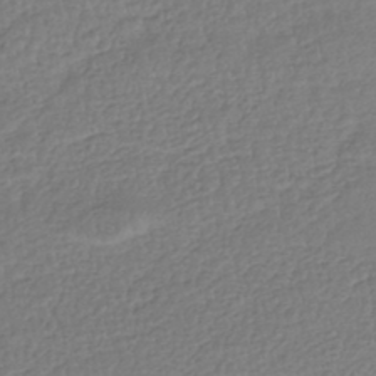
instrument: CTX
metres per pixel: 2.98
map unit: HNhu
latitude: -43.7666
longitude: 104.9352
